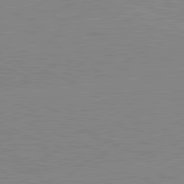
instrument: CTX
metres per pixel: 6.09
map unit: lApd
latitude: 81.6316
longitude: -157.9339
